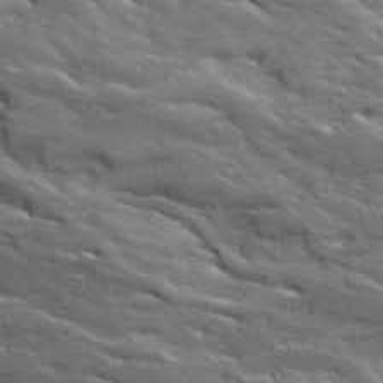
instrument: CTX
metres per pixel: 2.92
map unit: Ave
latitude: 18.6679
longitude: -136.2145
